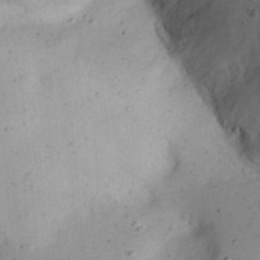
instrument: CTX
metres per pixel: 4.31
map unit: eHh
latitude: 23.3671
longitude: -70.5923
